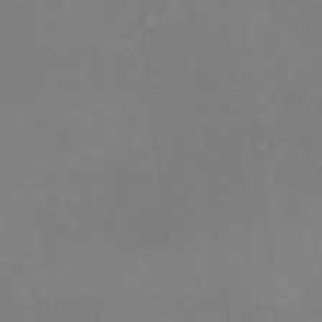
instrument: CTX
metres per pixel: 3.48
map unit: HNhu
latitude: 7.7827
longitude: 9.8800
